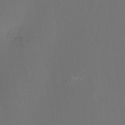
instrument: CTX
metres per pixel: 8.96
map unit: HNhu
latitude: 7.9906
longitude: 9.5399
